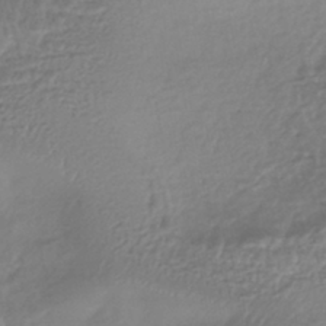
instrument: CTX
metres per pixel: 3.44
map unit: HNhu
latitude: -44.1984
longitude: 96.6519
